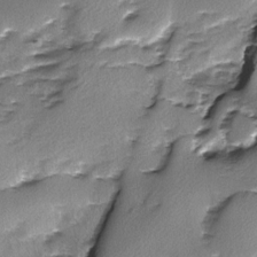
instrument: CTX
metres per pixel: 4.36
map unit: Ave
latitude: -9.8611
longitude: -117.7828
